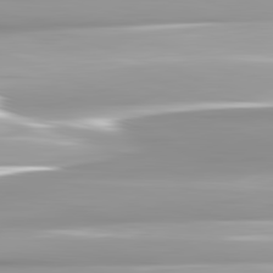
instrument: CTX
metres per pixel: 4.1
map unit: lApd
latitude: 82.6868
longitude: -139.0269
